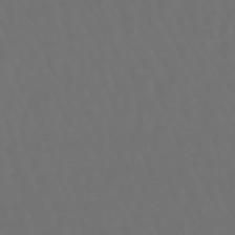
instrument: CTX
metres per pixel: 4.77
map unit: lHb
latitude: -47.9556
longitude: 79.8044
